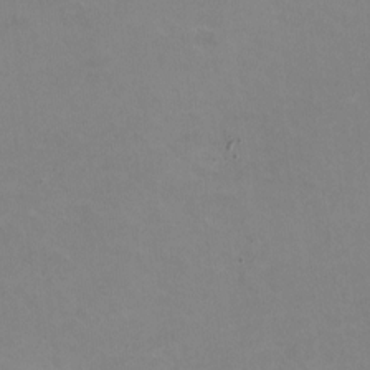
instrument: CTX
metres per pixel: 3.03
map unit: HNhu
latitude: -1.8234
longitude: -2.3656
